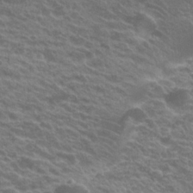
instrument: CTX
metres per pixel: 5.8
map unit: Hto
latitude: 22.7057
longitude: -37.2726
